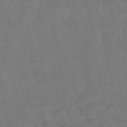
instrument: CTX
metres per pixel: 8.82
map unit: lHb
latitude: -47.4265
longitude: 70.0850
